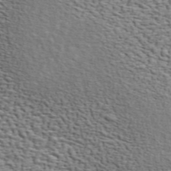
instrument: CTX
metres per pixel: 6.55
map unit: ANa
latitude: 46.0633
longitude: -84.5168
